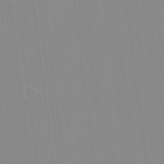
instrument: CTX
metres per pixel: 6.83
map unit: lAvf
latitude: 16.0822
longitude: -128.8380
